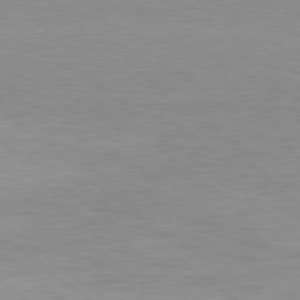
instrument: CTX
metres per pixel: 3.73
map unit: Hpe
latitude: 78.3656
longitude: -151.7260
